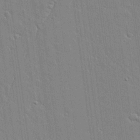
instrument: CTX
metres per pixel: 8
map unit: lAvf
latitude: 17.0647
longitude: -127.5560
